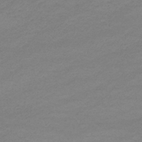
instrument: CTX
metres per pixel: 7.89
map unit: eHb
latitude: -33.5777
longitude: 70.4818
